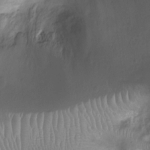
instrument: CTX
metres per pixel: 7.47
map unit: Ht
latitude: -8.8597
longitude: -21.0459
